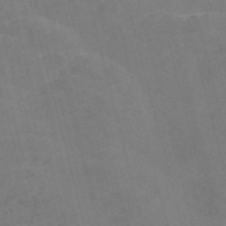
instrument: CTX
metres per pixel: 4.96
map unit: Nve
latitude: -57.8233
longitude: 55.0298
